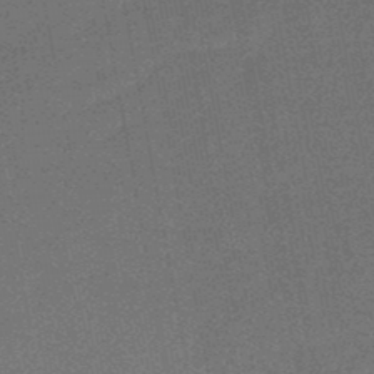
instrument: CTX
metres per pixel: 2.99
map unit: HNb
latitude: -49.0865
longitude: -45.3670
